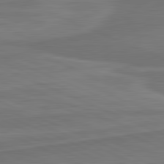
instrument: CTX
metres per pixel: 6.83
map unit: lApd
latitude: 81.9150
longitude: 169.4454
